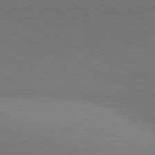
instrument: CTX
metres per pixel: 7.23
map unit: lApd
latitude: 81.1970
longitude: 144.1039
